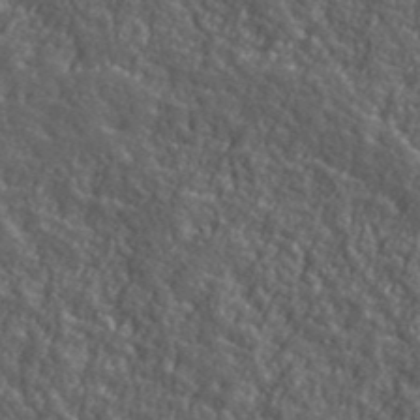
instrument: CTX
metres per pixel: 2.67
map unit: ANa
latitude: 40.3089
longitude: -89.3482
